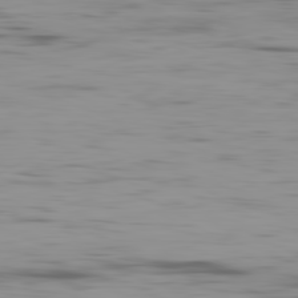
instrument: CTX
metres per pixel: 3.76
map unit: Ap
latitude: -81.8989
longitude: -69.5371
